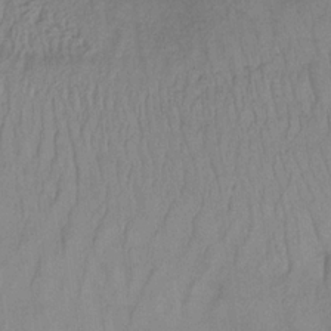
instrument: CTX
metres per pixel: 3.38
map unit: lHb
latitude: -32.9731
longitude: 64.5196
